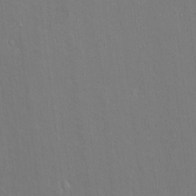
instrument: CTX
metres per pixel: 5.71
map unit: lAvf
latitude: 8.4223
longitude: 168.6140
